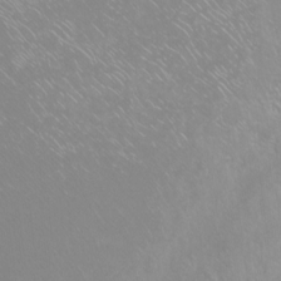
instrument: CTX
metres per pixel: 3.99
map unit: Ht
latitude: -15.0109
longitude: -42.9892
